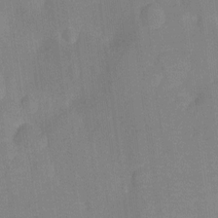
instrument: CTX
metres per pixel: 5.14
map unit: Ht
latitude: -12.5385
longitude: -24.1766
